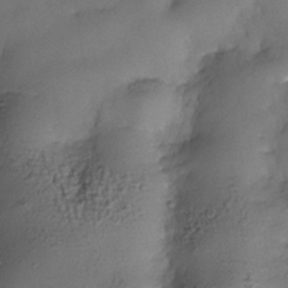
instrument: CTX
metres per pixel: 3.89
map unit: Nhe
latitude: -34.9731
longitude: -143.7828
